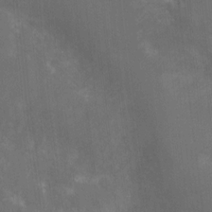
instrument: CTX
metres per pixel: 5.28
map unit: Nhu
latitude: -9.0108
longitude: -43.2726
